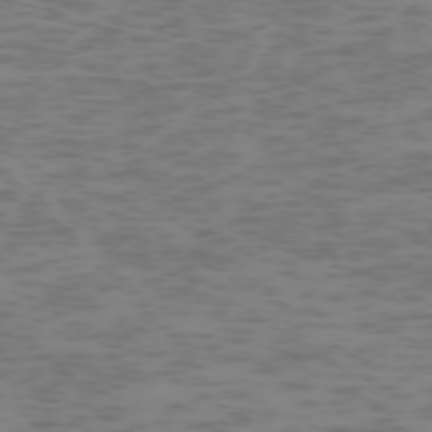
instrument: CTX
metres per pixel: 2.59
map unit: Hpe
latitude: -73.2376
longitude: 6.2550
